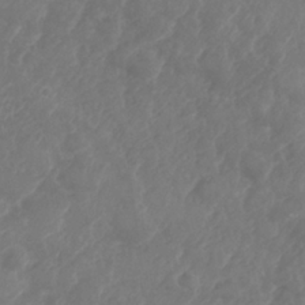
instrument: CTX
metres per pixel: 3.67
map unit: Nhe
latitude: -36.0283
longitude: -178.0444
